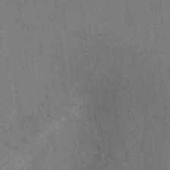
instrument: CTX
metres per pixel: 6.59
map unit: Hto
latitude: -12.2929
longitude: -40.4412
